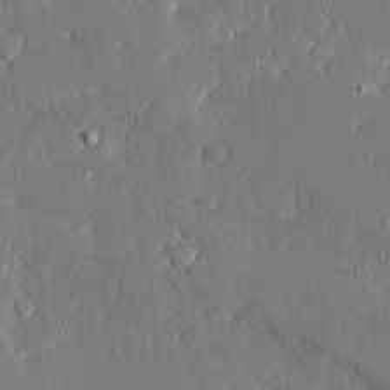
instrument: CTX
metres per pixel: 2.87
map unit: Ave
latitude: 16.1200
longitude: -139.3104
